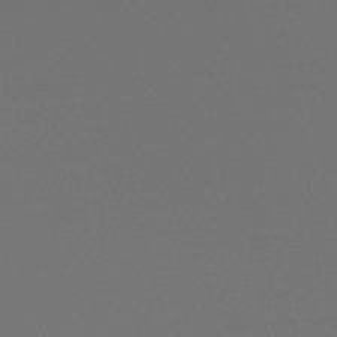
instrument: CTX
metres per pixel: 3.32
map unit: lHb
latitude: -47.6910
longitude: 60.0283
